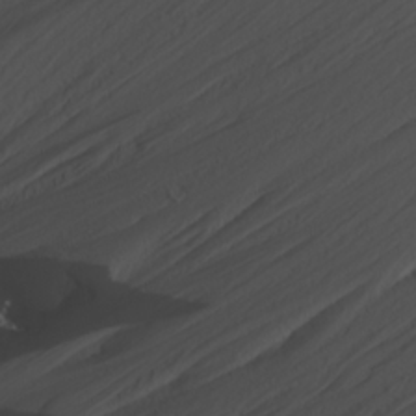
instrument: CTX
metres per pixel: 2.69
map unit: lHvf
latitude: 22.1767
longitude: 141.7100
